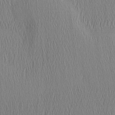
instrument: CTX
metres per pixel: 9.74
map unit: Nhu
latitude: -6.2550
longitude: -150.7057
